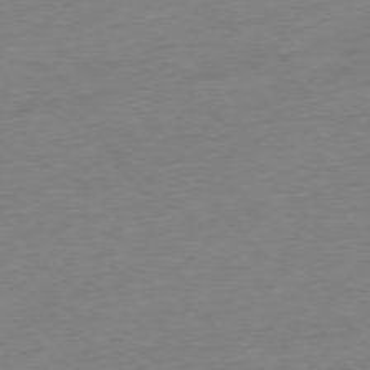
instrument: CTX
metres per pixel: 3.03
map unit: Ap
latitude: -77.7478
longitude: -79.4427
